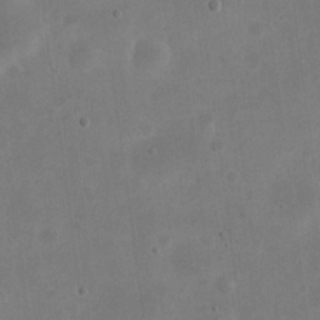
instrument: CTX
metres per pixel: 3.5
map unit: eHh
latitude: 20.9892
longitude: -69.5371
